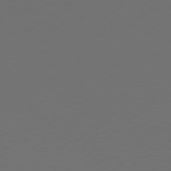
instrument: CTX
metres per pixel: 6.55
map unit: Ap
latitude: -79.6721
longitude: -64.5924
